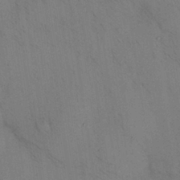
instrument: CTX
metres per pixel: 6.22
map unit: Nhu
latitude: 28.9702
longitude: -71.9150
